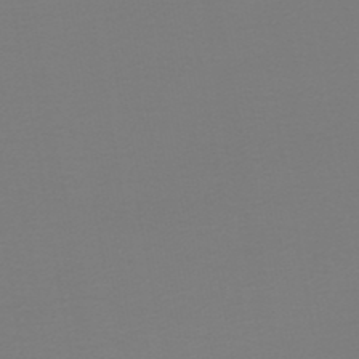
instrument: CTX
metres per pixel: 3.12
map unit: lHb
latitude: -44.9920
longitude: 63.8044
